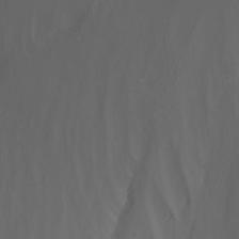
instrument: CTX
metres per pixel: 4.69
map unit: Nhu
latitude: -8.9164
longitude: -51.9150
